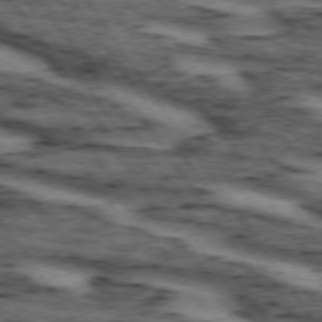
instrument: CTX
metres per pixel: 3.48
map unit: lApd
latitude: 73.7639
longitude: -73.4049
